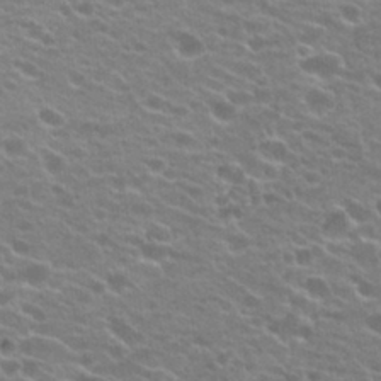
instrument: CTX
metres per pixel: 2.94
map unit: Hto
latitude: 21.3293
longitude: -37.9528
